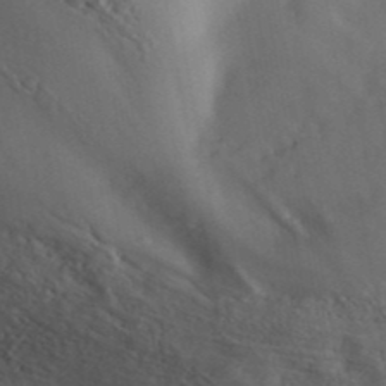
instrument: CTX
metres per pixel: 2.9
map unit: ANa
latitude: 41.5749
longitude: 30.3873
